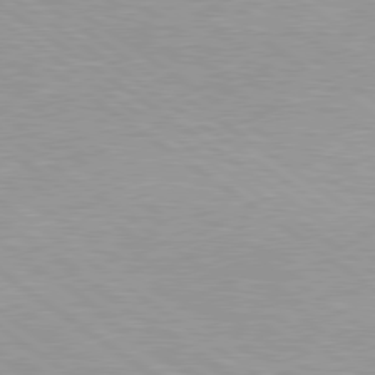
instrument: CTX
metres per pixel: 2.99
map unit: lApd
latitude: 79.1592
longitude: -177.7638
